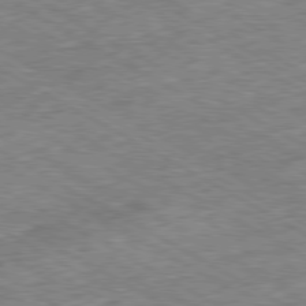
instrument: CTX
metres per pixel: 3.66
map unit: Ap
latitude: -80.3873
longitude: -85.8395
